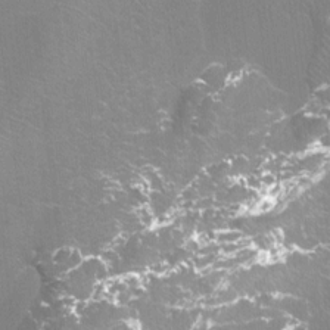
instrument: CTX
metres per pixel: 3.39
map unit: Htu
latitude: -13.5588
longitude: -49.2537
